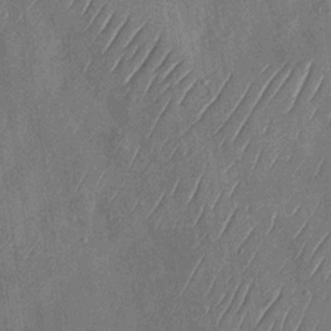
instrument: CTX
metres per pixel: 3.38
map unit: Nhu
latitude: -29.1620
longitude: -58.3656
